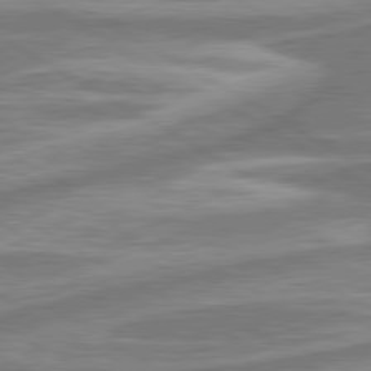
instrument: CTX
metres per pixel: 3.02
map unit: lApd
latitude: 80.3656
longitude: -177.8394
